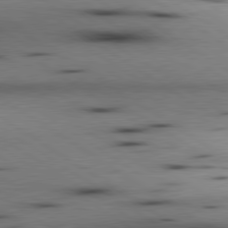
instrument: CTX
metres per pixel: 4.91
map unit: lApd
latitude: 80.3089
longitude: 161.7667
